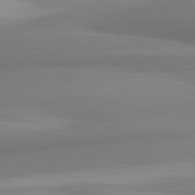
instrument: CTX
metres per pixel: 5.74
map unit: lApd
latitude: 82.1388
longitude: 172.1983
